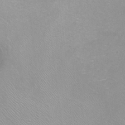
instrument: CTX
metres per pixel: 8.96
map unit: Ht
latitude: -9.1242
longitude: -36.7246
